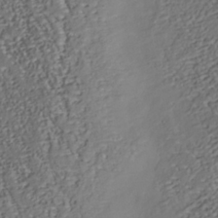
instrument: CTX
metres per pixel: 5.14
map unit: Nhu
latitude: -38.0094
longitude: -80.6679
